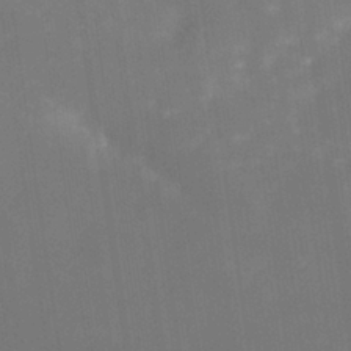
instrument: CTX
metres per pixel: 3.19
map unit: Nhe
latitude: -38.4062
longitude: -119.3104
